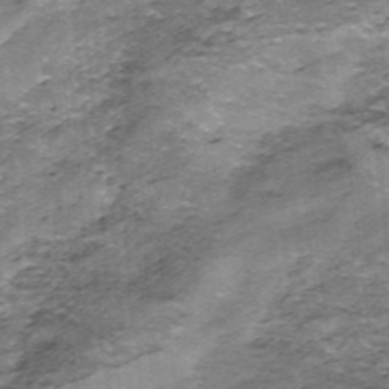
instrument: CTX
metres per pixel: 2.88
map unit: ANa
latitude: -40.5763
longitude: 103.2376
